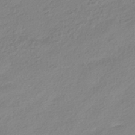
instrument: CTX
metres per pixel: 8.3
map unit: HNhu
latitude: -40.4062
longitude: 93.8989
